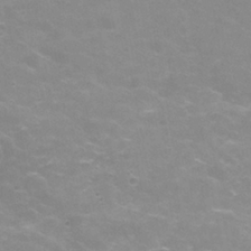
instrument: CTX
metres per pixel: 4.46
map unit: Hve
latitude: -30.0472
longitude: 95.2565
